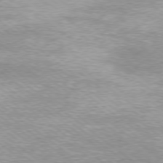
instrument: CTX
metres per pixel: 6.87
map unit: Ap
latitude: -79.2187
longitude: -82.3467
